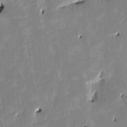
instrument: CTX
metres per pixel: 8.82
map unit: HNhu
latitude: 2.2900
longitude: -4.4601
